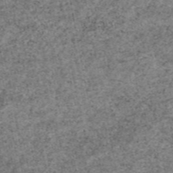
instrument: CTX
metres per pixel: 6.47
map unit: eAb
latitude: 47.0270
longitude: 118.2739
